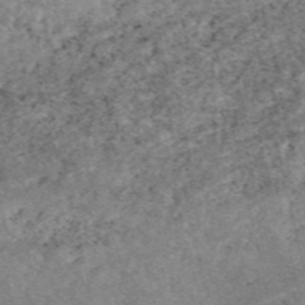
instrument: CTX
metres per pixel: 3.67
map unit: eAb
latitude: 48.3656
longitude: 121.6910
